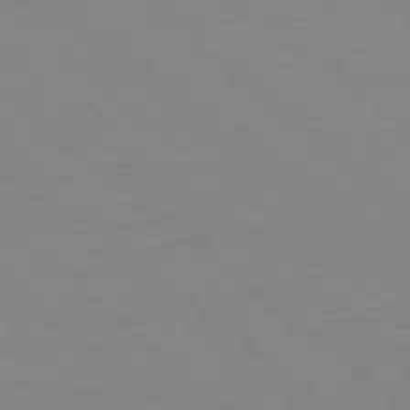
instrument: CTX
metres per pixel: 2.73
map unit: Ap
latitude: -78.7085
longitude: -57.0647
